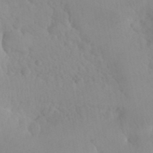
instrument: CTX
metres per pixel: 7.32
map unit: eHh
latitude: 24.6868
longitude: -66.3278
